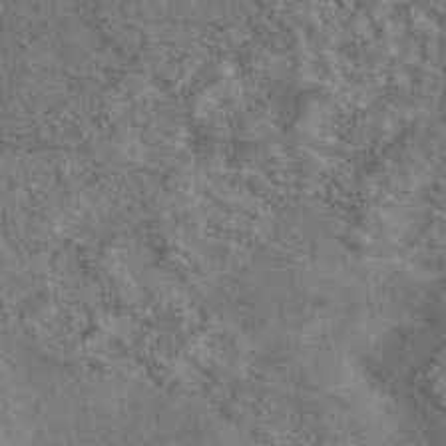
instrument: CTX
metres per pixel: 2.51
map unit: eAb
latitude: 43.2915
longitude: 104.0661
